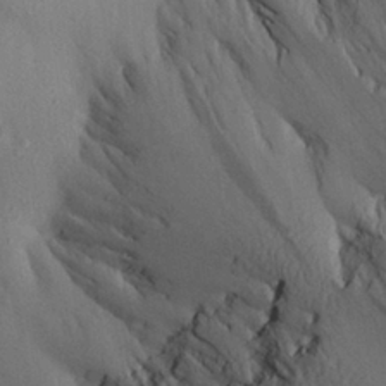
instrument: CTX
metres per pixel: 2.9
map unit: Aa
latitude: 27.3104
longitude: -144.9702
